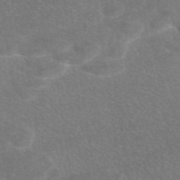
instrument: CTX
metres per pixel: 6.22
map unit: eAb
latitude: 47.4805
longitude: 115.2943
